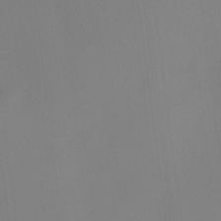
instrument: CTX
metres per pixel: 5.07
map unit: HNhu
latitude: 8.7246
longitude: 12.9353
